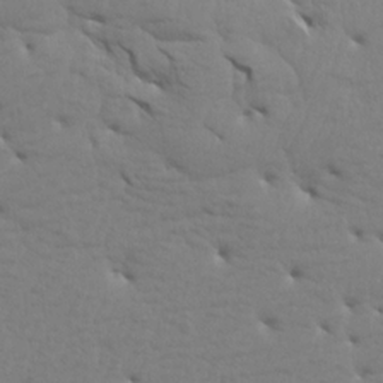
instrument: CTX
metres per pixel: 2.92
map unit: Aa
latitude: 15.4616
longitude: -141.2159
